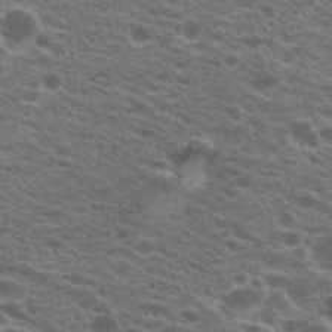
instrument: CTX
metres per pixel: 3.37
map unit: Hto
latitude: 21.1026
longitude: -38.7624
